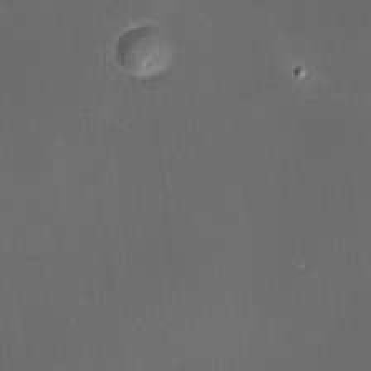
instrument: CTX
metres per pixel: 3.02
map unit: HNhu
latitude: 8.7057
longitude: 13.3132
